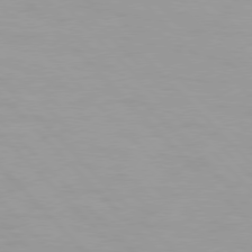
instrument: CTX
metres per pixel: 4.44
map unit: Hpe
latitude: 77.4804
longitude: -163.5749
